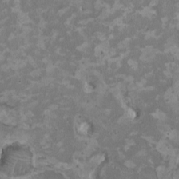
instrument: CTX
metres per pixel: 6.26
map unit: HNhu
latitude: 2.5923
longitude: -3.9906
